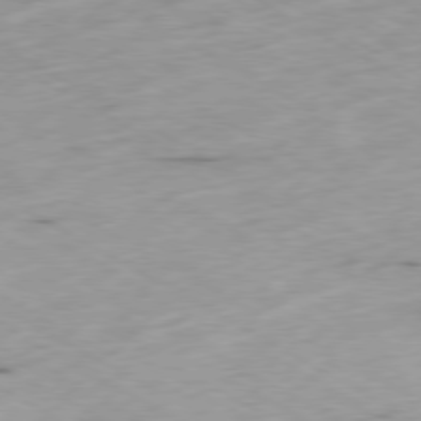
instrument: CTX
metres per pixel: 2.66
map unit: Ap
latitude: -79.2565
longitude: -68.9703
